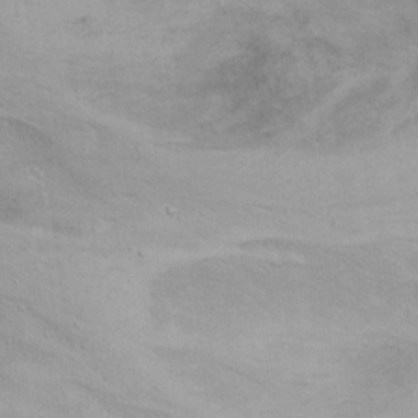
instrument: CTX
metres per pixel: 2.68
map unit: Ht
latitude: 0.7435
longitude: -44.4979
